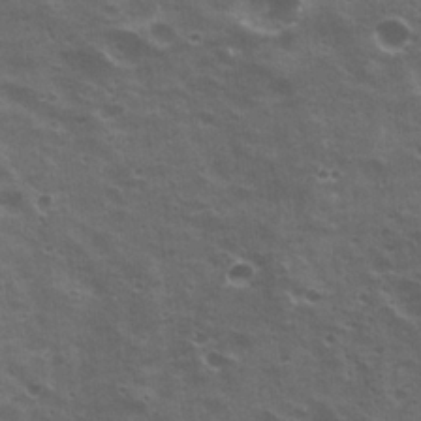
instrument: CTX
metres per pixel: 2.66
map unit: Hto
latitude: 20.5357
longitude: -31.9339
